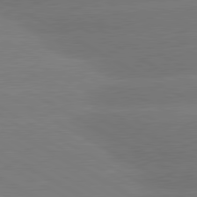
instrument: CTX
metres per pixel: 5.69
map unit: lApd
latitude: 80.7435
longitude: -149.8961
